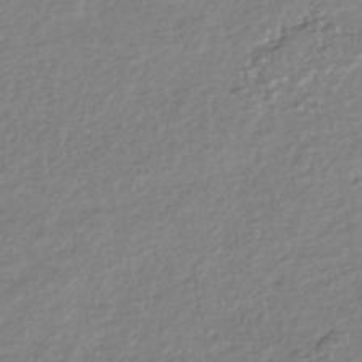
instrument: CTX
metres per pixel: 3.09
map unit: HNhu
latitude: -44.4251
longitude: 95.7477
